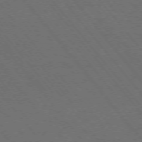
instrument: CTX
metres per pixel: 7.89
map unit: Ap
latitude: -76.3117
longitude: -62.6680
